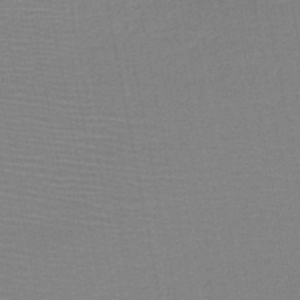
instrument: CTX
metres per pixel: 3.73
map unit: HNb
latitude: -49.0298
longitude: -43.3671
